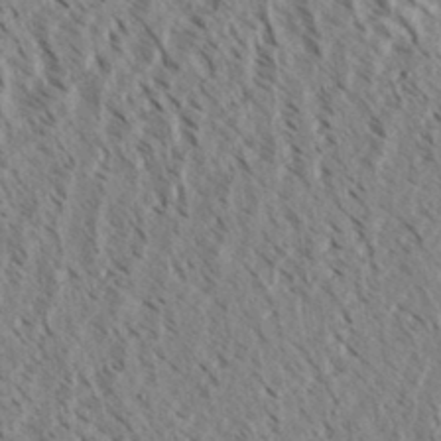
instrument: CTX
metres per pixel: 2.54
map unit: eHh
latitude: 34.2711
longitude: -140.0444
